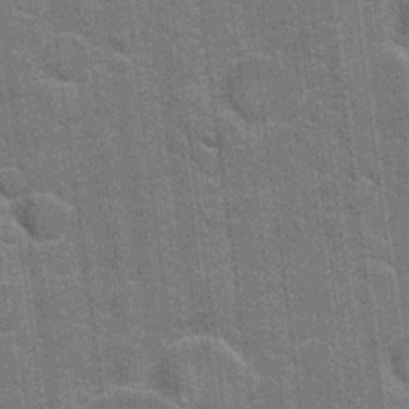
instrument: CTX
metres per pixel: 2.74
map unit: Hto
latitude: 20.4979
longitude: -48.4979
